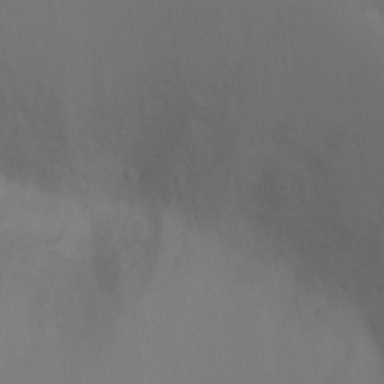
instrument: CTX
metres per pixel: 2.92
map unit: Ht
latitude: 2.2900
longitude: -28.5357
